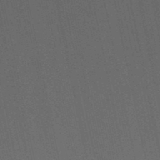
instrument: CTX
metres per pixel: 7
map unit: lHb
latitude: -48.8597
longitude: 68.9541
